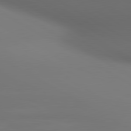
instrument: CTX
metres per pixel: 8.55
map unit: lApd
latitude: 80.8380
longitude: 137.4832
